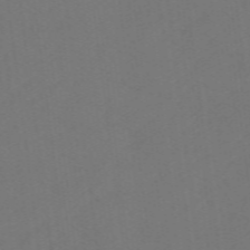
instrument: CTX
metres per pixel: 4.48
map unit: eHb
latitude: -49.9556
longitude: 83.6911
